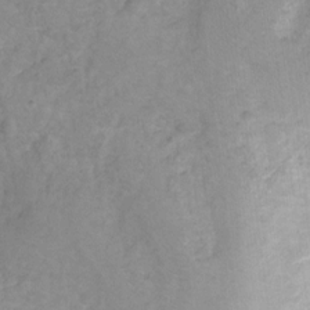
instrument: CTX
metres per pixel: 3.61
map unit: Hto
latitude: 6.9136
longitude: -36.5168
